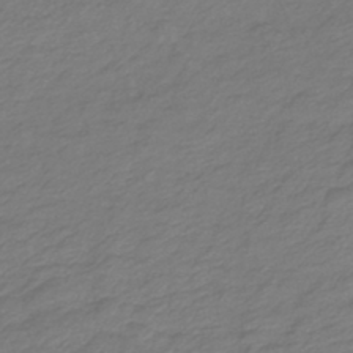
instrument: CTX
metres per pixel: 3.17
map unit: lHb
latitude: -43.2375
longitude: 70.2173
